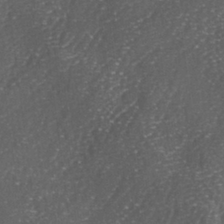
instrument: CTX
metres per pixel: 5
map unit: lAa
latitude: -5.1053
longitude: -126.9892
